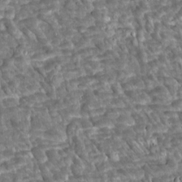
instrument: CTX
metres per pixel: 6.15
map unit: Htu
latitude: 2.1011
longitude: 142.5951
